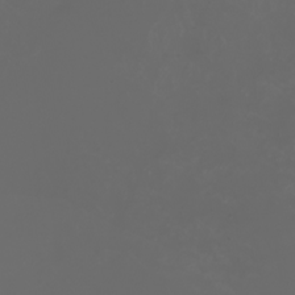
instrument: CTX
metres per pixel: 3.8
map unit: Nhu
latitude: -7.8422
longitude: -84.4979
